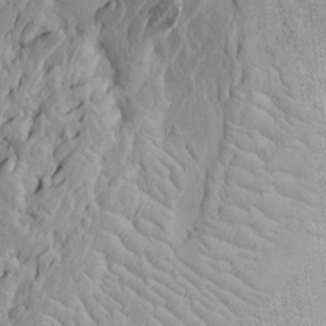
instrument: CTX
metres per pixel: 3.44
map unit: Htu
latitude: -5.6722
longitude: 152.4818
